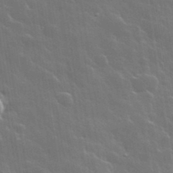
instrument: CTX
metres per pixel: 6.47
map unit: lHvf
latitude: 36.3845
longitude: -91.7639
